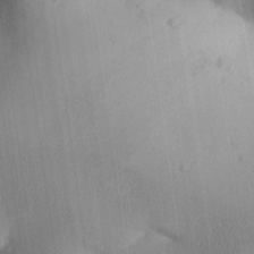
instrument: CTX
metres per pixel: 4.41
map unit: Aa
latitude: 32.4601
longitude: -144.5734
